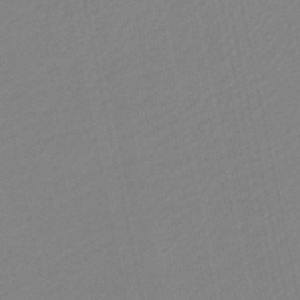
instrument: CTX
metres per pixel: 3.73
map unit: HNb
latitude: -49.2565
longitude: 59.0108
